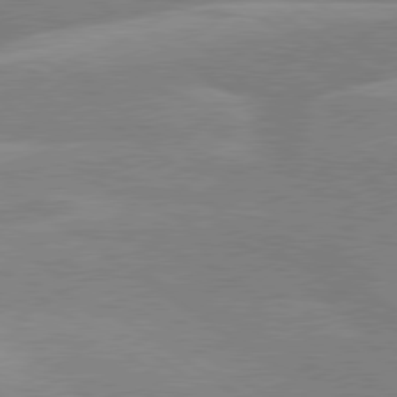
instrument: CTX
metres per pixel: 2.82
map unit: lApd
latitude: 79.4805
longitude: -121.8773
